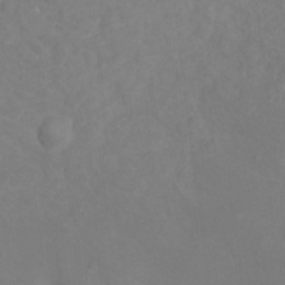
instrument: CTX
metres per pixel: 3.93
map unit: Ht
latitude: -1.3510
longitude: -35.0269
